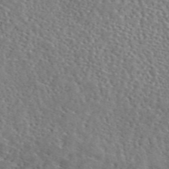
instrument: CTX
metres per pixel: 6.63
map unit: eAb
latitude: 45.3670
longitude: 111.4454
